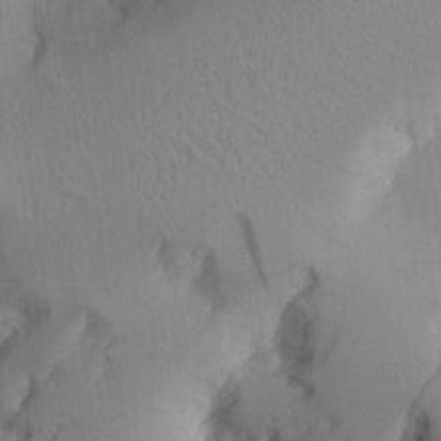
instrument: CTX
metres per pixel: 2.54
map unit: Aa
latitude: 25.3670
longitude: -132.6113
